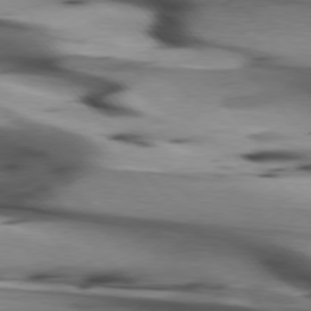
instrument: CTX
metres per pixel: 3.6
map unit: lApd
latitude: 75.8017
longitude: -65.9339
